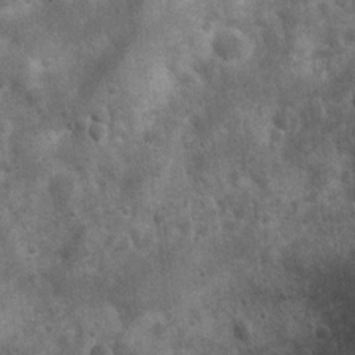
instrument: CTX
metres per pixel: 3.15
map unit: Nhu
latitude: 7.1403
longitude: -22.8758
